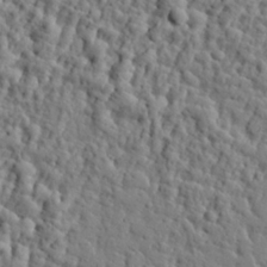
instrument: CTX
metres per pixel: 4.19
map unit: eHh
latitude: 26.4412
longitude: -78.3468
